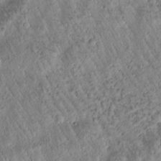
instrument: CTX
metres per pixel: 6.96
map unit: Htu
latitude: -1.4266
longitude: 171.4455
